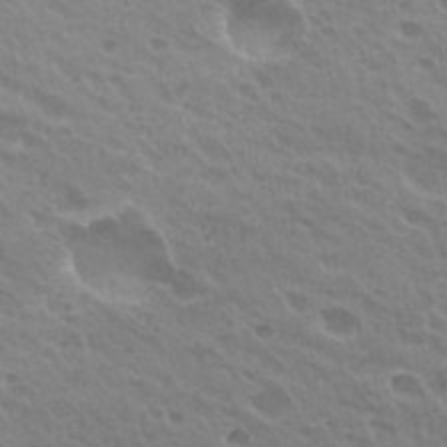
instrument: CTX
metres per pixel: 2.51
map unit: Hto
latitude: 27.3860
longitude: -35.3292
